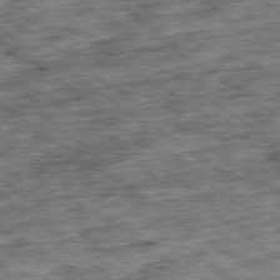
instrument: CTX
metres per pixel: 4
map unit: Ap
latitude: -79.4454
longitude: -75.1403
